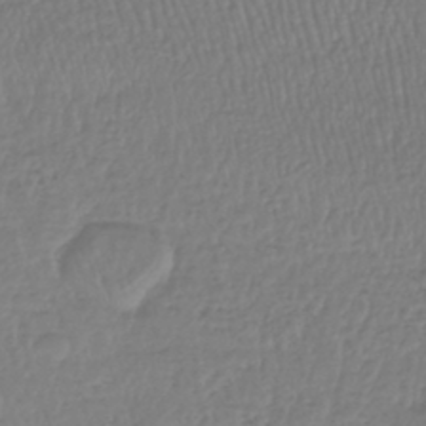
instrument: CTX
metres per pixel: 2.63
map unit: lHb
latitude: -43.5399
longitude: 70.0283
